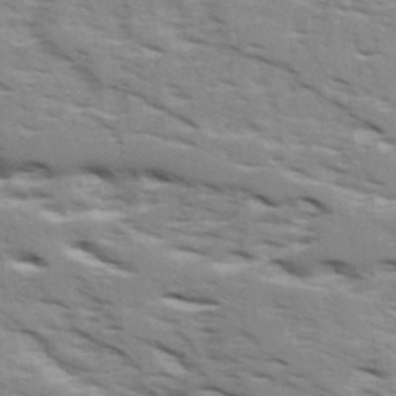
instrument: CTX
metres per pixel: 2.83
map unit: Ave
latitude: 16.4979
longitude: -129.6505
